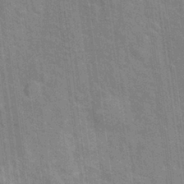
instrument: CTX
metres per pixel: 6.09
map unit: Ht
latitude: 14.4223
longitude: -39.4237
